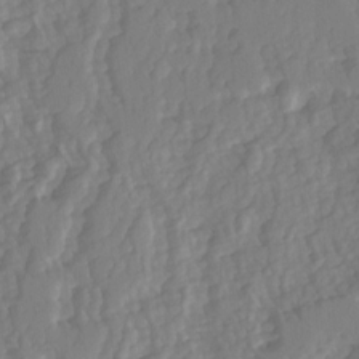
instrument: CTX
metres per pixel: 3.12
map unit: Hve
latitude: 2.8380
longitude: -121.7450
